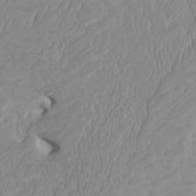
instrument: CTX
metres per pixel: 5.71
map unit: HNhu
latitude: 3.7638
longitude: -3.6694
